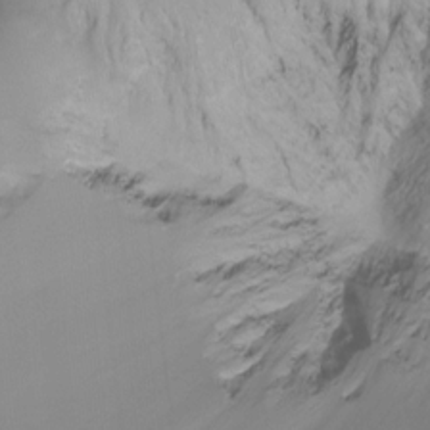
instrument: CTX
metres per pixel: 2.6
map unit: Ht
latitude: -12.5196
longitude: -49.4426
